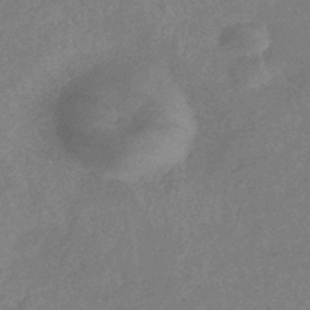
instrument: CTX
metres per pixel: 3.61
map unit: eHb
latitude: -37.9178
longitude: 77.0864
